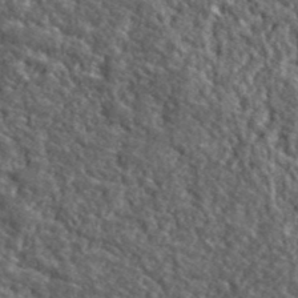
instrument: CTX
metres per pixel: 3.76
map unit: lHvf
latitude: 40.9324
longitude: -89.4049
